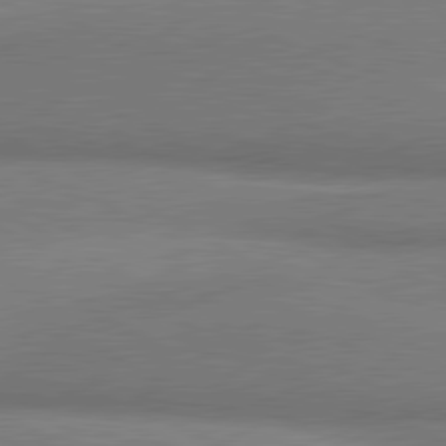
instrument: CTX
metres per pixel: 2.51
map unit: lApd
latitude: 81.0458
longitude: 163.7666
